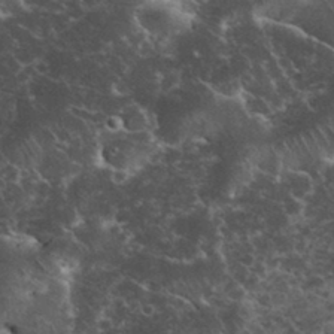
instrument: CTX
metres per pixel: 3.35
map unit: eHh
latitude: 33.8961
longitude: -65.7827
